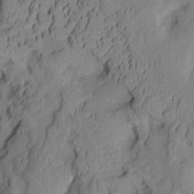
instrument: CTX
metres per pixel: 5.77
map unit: Aa
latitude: 8.3656
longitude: -127.7072
